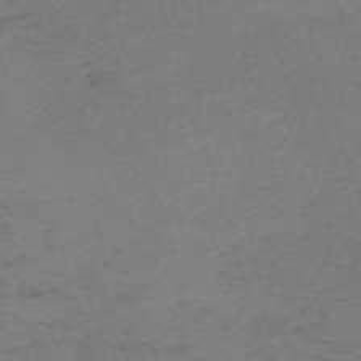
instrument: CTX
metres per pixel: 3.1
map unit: eHh
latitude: -61.8422
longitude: 51.4265
